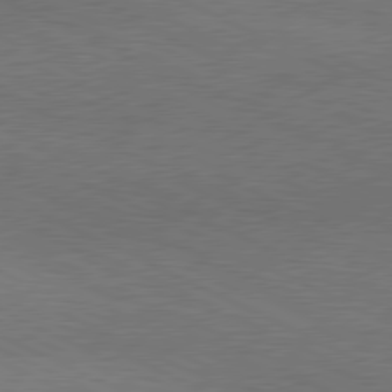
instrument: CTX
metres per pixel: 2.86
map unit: lApd
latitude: 79.8773
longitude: -128.7057
